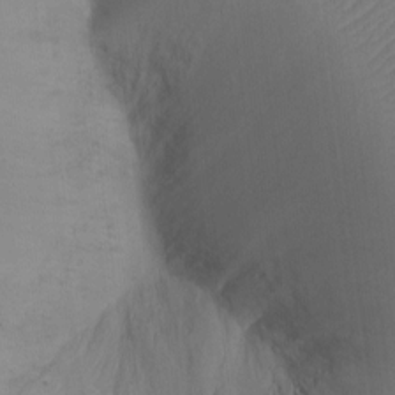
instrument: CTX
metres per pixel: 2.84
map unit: Ht
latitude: -7.8989
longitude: -34.2333
